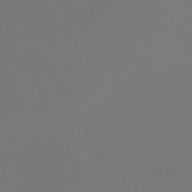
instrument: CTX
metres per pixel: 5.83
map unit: HNhu
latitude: -43.9367
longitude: 94.1605
